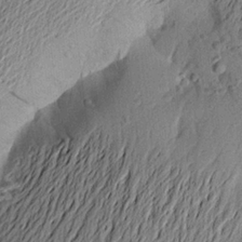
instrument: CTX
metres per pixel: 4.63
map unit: Aa
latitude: 22.7246
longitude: -149.3671
